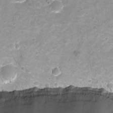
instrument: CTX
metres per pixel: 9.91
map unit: Nhu
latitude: -13.8234
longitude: -54.6301
